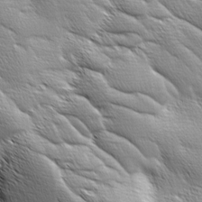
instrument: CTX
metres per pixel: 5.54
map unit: Ave
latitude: 1.9339
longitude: -114.0633
